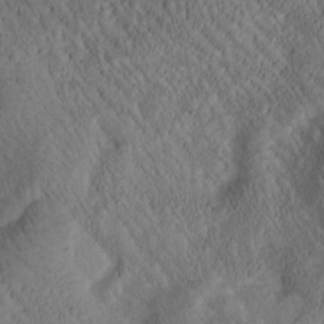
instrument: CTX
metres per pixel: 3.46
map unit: Htu
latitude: -1.5211
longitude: 170.5952
